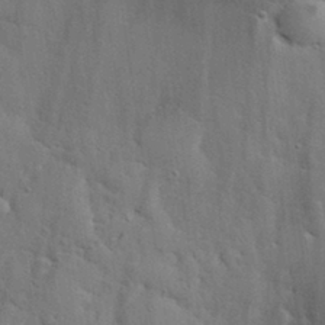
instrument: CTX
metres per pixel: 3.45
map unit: eHh
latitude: 30.6302
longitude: -83.0647
